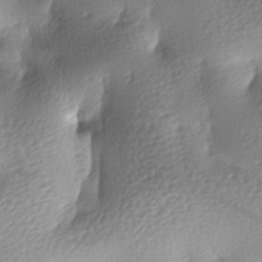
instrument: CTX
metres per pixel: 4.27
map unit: lAa
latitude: -8.5952
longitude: -127.3293
